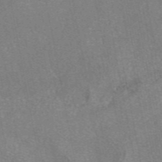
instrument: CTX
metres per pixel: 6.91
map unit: eAb
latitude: 47.3293
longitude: 108.2739
